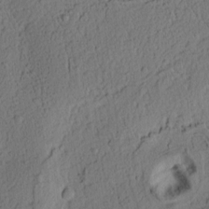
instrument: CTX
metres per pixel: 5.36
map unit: Ht
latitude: 7.5371
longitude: -76.1766
